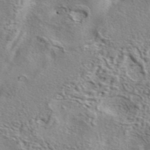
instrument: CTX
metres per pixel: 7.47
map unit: eAb
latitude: 41.6693
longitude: 104.0094
